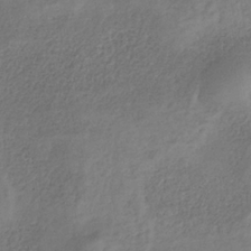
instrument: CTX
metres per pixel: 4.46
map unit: HNb
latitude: -33.3132
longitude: 56.0283
